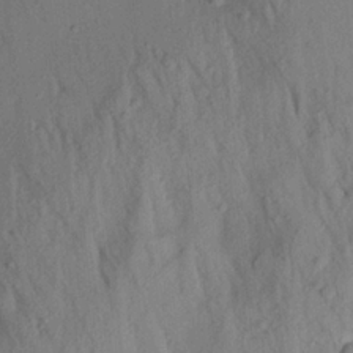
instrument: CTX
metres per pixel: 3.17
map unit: Aa
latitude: 19.7638
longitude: -147.5938
